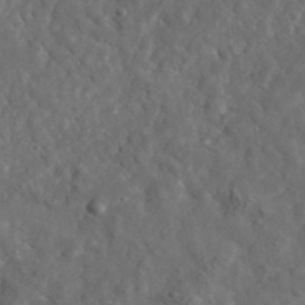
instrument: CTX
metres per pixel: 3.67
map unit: lHvf
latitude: 35.5749
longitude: -86.4979
